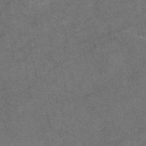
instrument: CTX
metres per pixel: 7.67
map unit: eAb
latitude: 47.4427
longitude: 109.9745
